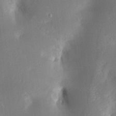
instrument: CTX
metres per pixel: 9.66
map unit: Aa
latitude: 15.2915
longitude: -148.3845
